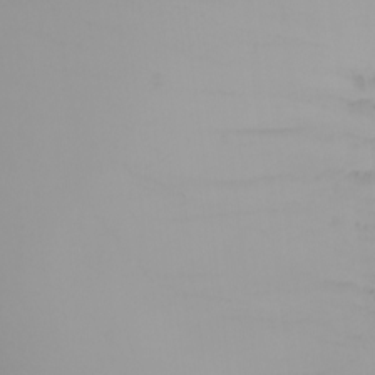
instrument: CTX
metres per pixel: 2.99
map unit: Nhu
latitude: -4.7841
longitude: -93.5182
